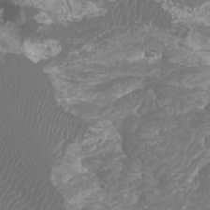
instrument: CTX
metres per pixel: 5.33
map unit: Htu
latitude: -6.5762
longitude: -75.5749
